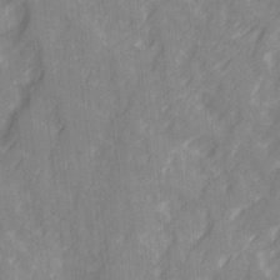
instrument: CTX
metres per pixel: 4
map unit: Ave
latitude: 20.1956
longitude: -131.9717
